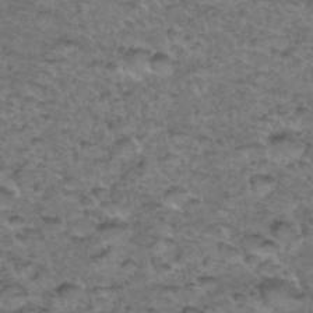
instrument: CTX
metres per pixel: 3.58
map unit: Hto
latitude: 36.3279
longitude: -48.3467
